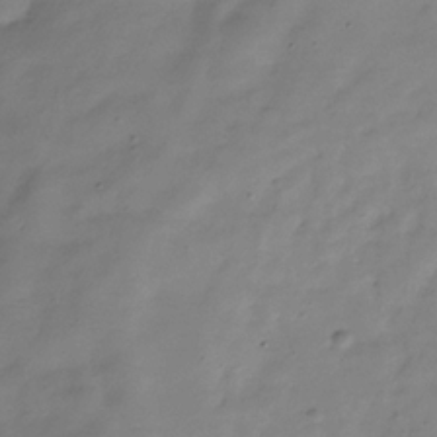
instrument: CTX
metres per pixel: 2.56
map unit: Hve
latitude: -32.3118
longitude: 91.4644
